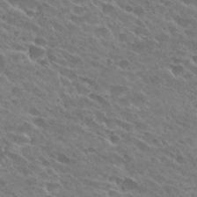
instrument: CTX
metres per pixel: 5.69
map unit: Hto
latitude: 27.8583
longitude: -41.9906
